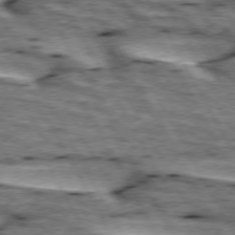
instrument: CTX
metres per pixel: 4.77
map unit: lApd
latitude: 74.3467
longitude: -55.7261
